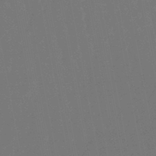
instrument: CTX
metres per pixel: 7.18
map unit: lHb
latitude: -47.6344
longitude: 80.3495
